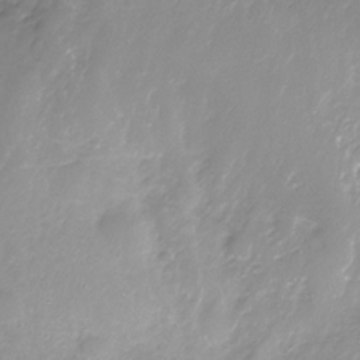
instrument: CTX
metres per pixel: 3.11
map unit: Nhe
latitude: -32.1984
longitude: -93.3859
